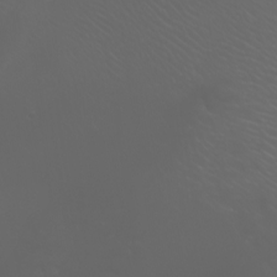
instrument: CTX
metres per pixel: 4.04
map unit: Nhu
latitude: -7.5210
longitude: -74.1011
